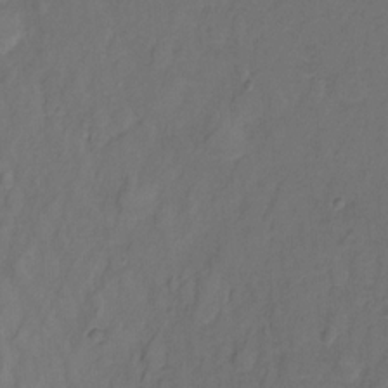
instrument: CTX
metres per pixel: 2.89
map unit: Ht
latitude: -11.1431
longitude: -39.0080
